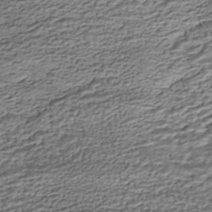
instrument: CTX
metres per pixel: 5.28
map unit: HNhu
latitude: -43.6154
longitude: 106.1795
